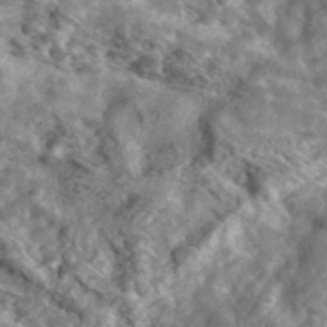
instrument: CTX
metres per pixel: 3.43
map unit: lHvf
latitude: 37.0270
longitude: -87.7260
